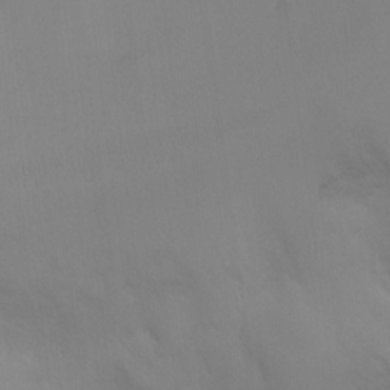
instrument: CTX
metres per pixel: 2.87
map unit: Ht
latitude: -4.9730
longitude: -28.9513
